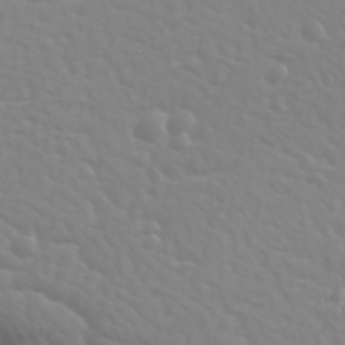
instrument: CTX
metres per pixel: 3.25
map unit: Ave
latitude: 18.5168
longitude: -133.6505
